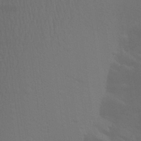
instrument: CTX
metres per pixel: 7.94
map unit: Aa
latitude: 26.6869
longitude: -145.6883
